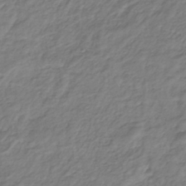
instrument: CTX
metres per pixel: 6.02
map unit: lHb
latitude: -39.4266
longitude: 71.6722
